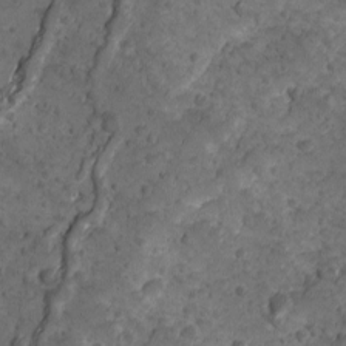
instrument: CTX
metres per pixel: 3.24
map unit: Ave
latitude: 10.4412
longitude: -105.2159
